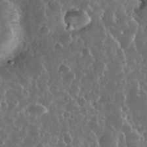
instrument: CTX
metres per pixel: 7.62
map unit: eHh
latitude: 34.2333
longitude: -57.9150
